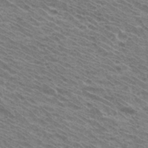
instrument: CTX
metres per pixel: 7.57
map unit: Hto
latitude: 32.7435
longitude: -40.9135
